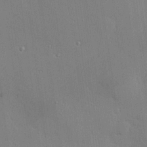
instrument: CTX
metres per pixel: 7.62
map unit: Hve
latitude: 26.0255
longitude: -90.3089
